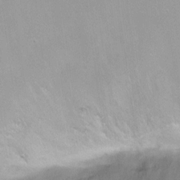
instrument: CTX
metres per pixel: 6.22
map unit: Ht
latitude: -10.0283
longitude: -28.5357
